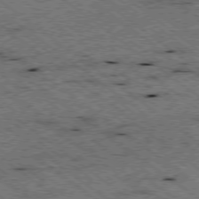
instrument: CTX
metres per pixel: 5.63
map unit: Ap
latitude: -78.7463
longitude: -50.5545
